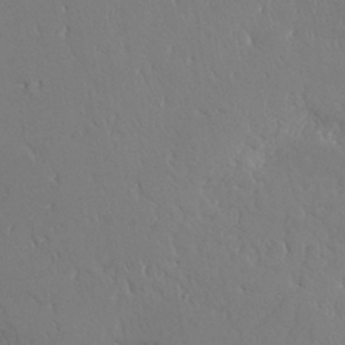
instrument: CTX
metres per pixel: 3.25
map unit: Aa
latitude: 31.2915
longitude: -143.3482
